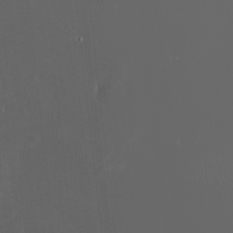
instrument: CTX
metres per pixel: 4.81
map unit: Nhu
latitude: -5.4832
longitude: -90.8758
